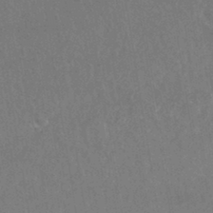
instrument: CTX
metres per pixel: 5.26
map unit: HNhu
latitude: -42.2361
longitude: 94.4062
